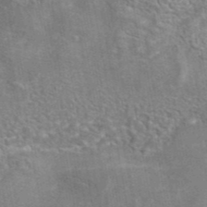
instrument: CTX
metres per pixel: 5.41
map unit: eAb
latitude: 42.9136
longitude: 106.7275
